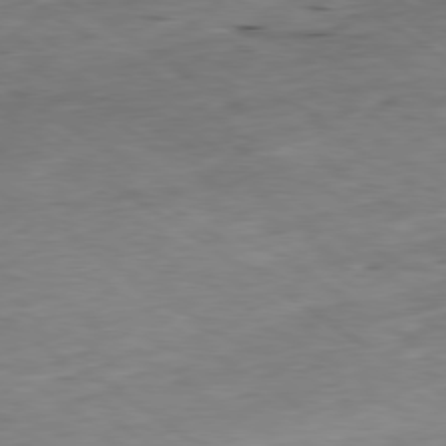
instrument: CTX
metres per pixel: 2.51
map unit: Ap
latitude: -79.7666
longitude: -91.3104
